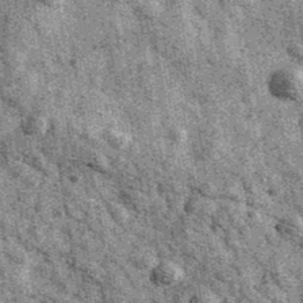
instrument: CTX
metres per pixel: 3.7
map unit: Ave
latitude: 40.7813
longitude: -107.3104
